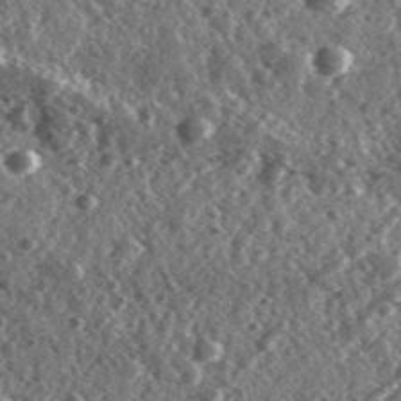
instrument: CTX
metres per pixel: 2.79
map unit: Ave
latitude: 37.9150
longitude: -107.4615
